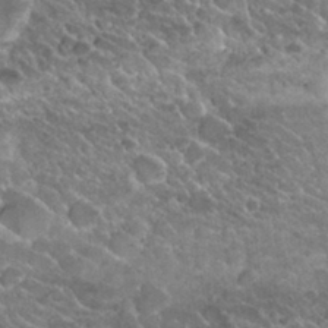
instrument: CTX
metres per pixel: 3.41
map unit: Nhu
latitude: 29.7260
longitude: -54.4034
